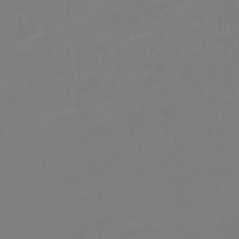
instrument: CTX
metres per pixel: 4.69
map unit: HNb
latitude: -48.5385
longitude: 59.4643
